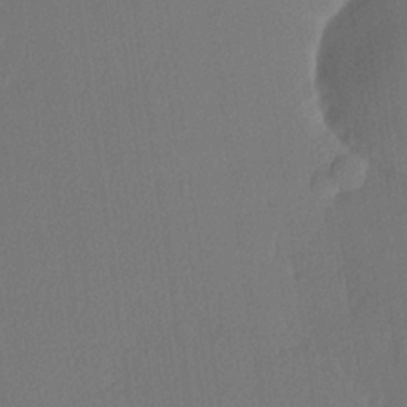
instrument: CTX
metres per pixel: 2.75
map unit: lHvf
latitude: 21.0837
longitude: 141.1998
